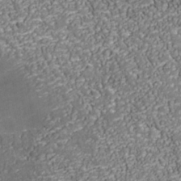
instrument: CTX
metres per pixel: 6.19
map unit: Nhu
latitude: -38.7085
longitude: -83.5938
